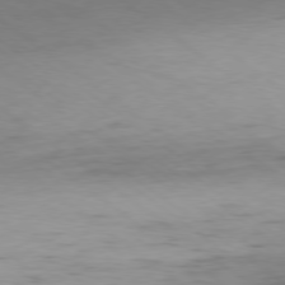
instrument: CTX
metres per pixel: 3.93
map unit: Ap
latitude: -79.1053
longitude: -77.9528
